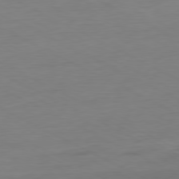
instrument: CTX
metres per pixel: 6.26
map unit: Ap
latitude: -80.8030
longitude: -77.3670
